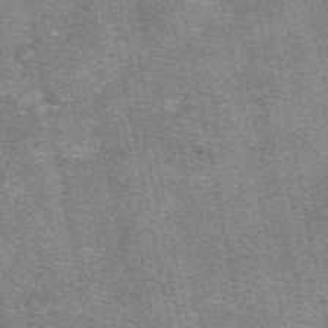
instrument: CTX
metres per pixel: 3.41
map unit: eAb
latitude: 48.0633
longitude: 104.0283
